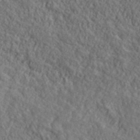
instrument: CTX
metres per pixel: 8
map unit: ANa
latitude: 39.8205
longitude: -89.9339
